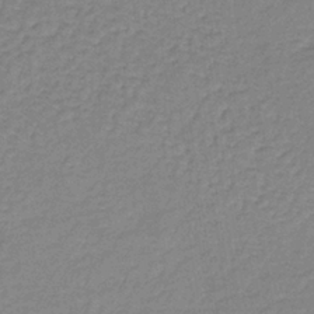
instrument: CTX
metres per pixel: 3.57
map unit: lHb
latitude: -36.7841
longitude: 59.6343
